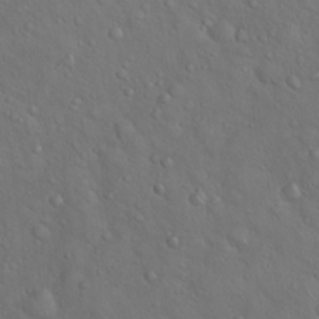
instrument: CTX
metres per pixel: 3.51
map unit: Hto
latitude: 18.2711
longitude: -53.2159
